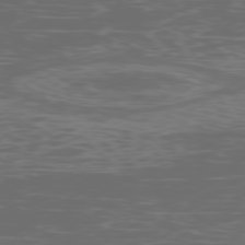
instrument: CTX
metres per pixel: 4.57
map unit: Ap
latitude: -78.1983
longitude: -75.2159
